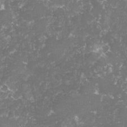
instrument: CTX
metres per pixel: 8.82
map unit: lHvf
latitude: -16.2740
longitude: -98.5923
